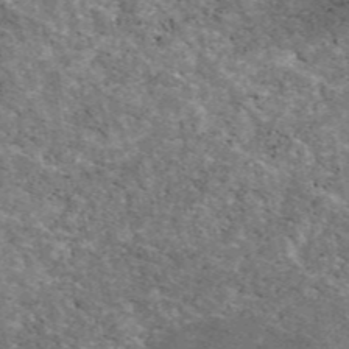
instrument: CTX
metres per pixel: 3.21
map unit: eAb
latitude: 48.6490
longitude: 115.9367
